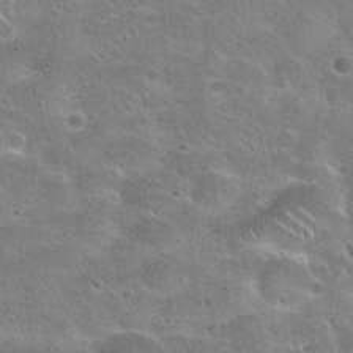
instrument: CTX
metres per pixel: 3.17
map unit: Hto
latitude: 22.9703
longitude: -48.9703
